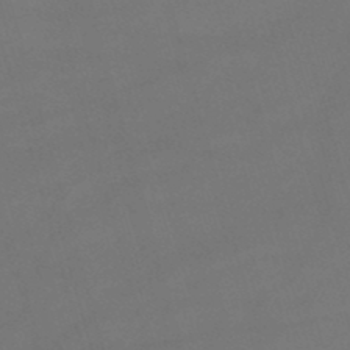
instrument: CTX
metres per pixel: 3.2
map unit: lHb
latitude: -47.3887
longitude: 63.2754
